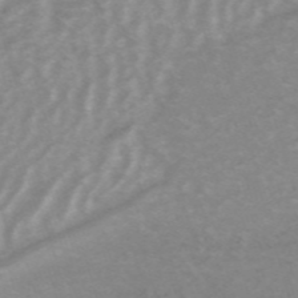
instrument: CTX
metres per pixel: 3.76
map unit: HNb
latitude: -54.2362
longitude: -42.9325
